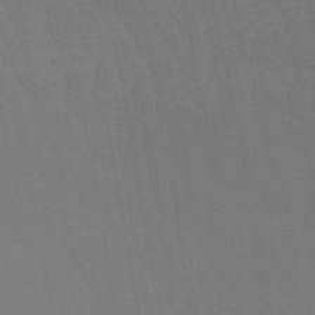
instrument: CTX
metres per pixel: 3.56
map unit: eHb
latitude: -50.5763
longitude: 76.1984
